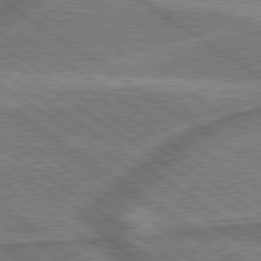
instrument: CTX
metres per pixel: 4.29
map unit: lApd
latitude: 79.7828
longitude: 173.5588
